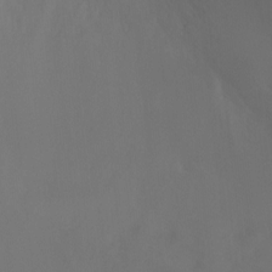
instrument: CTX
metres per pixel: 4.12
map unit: Ht
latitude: -7.8422
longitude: -31.4994
